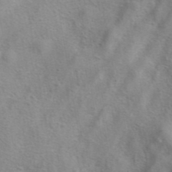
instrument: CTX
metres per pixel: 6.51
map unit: eAb
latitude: 40.9891
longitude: 104.7841
